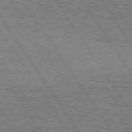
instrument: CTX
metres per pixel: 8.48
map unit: Hpe
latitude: 73.6883
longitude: -130.6869
